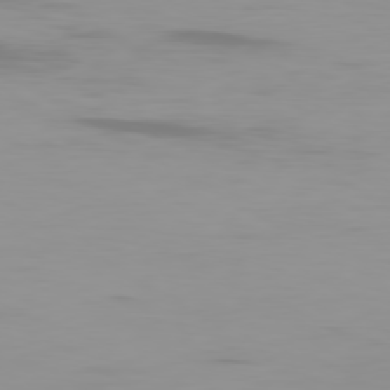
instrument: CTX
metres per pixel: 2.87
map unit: Ap
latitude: -80.4062
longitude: -93.6694
